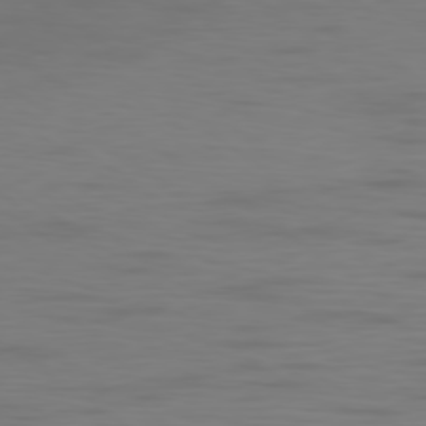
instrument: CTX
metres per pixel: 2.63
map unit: Ap
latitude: -79.6910
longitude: -103.6127
